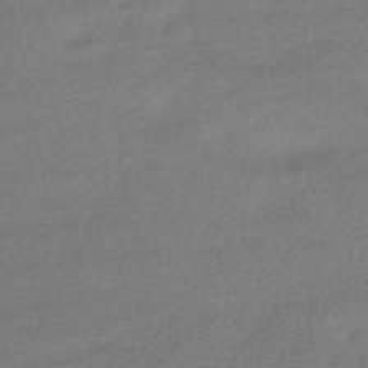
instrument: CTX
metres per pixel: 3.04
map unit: HNhu
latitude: -43.0675
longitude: 93.2187
